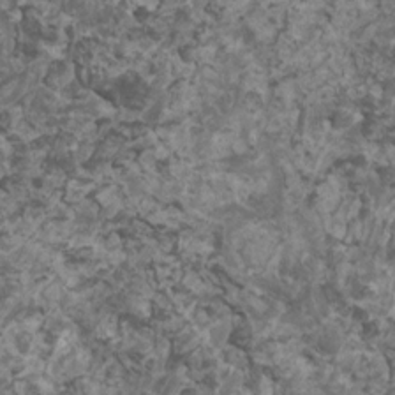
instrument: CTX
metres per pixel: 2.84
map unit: HNhu
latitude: 2.6868
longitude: 3.7855
